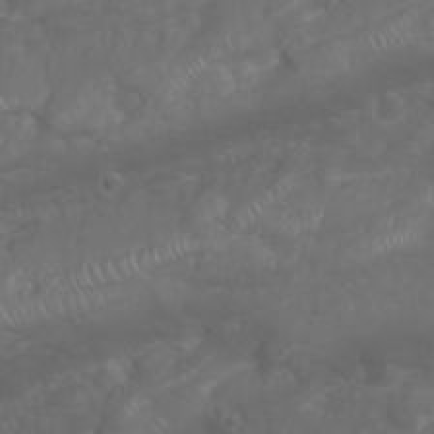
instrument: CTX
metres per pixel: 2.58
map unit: Nhu
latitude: 23.7827
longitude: -60.6679
